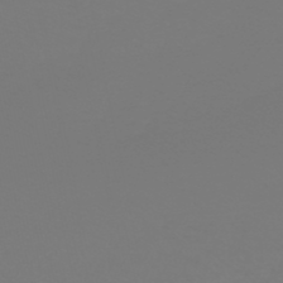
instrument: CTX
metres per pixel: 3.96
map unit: HNb
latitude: -45.7856
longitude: 54.2551
